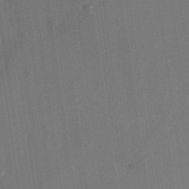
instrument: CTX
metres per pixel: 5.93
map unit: Nhu
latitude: -28.4818
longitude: -69.6883
